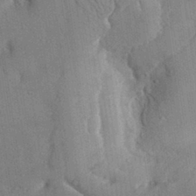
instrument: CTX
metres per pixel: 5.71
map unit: Aa
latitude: 31.3860
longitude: -144.1955
